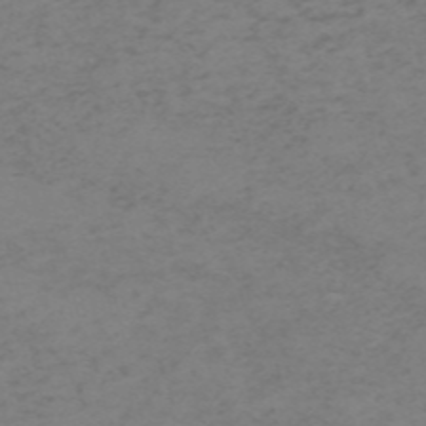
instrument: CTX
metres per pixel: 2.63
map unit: HNb
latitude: -55.2754
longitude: -46.8002
